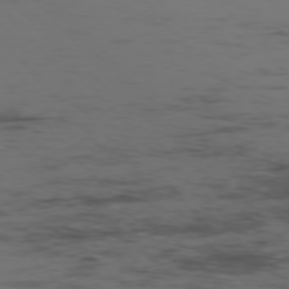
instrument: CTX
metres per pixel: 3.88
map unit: Ap
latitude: -76.4062
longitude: -83.3481
